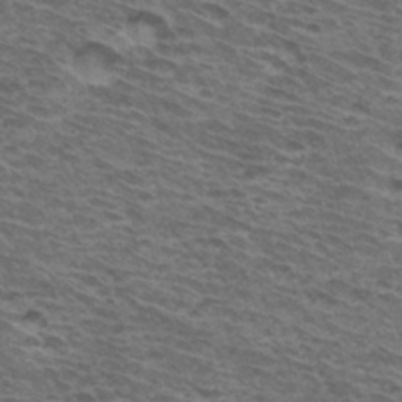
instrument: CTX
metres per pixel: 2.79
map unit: Hto
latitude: 34.1577
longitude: -41.3859
